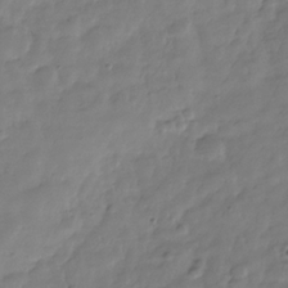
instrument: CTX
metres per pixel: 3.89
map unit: Hve
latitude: -31.5777
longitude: 91.2943
